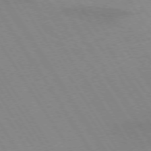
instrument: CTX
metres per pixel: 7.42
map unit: lApd
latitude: 72.8191
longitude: -57.8205
